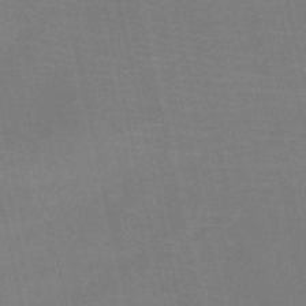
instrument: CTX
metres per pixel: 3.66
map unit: HNb
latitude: -53.4643
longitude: -46.1200
